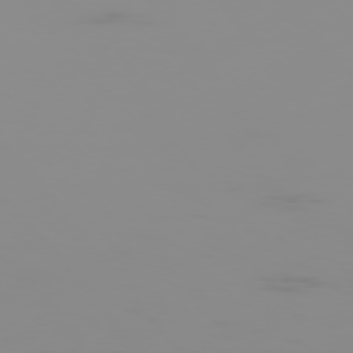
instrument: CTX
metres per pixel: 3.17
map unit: Hpe
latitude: -75.8990
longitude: -10.2901
